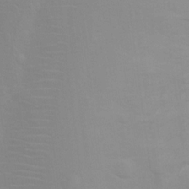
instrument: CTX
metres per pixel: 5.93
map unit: Ht
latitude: 2.7813
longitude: -28.7624
